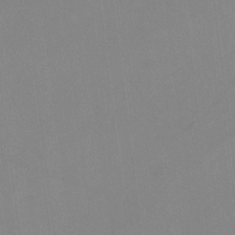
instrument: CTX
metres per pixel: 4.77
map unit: Hto
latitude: -12.6519
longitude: -40.1955
